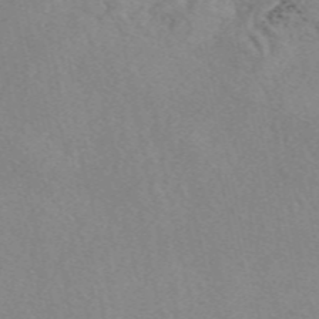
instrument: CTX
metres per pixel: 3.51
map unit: eAb
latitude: 49.5749
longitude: 107.1809
